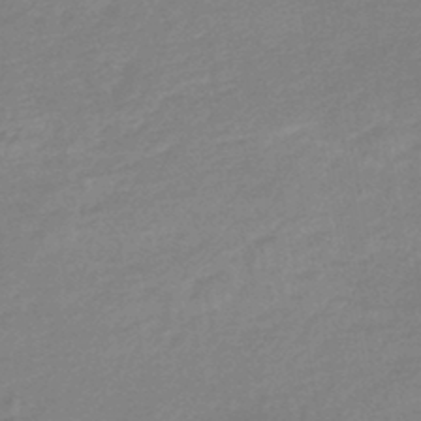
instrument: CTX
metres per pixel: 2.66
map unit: eHb
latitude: -44.5763
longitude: 89.8422
